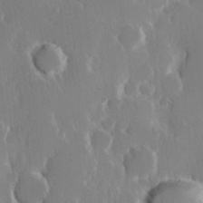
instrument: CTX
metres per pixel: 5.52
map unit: Hve
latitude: 23.3482
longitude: 146.6518
